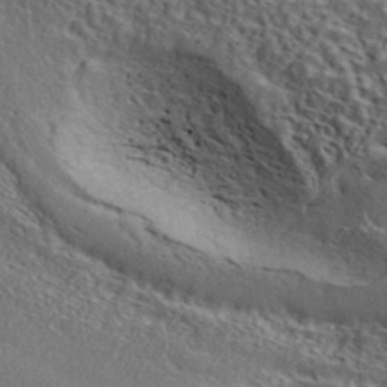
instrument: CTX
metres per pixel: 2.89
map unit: ANa
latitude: 42.4223
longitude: 55.7667
